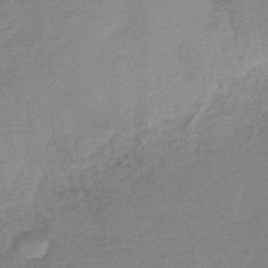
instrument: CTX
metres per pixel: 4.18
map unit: lHb
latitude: -37.4076
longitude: 58.1983
